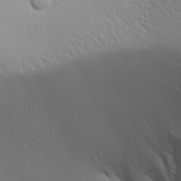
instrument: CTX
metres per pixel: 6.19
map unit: Aa
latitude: 29.7072
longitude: -134.5168
